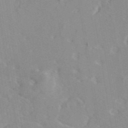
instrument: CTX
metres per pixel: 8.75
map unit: eAb
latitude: 46.0444
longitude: 111.1998
